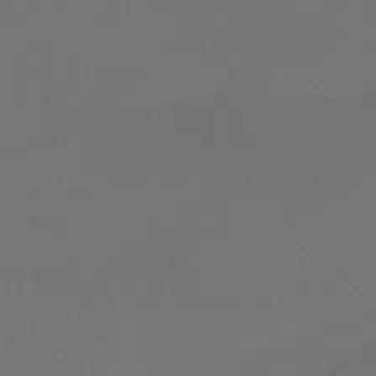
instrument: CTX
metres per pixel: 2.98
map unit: lHb
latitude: -43.4832
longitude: 75.1243
